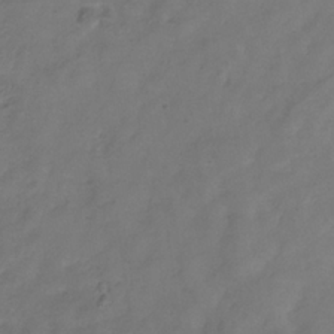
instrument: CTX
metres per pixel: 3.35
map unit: Hve
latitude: -34.1228
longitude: 90.8597
